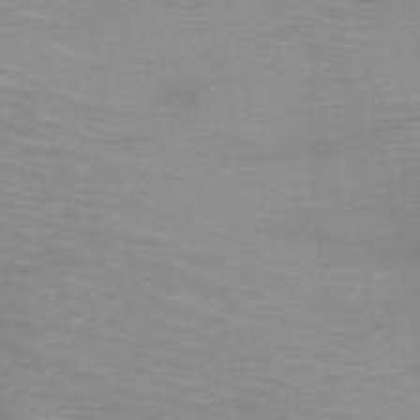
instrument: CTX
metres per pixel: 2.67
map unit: HNb
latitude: -48.1228
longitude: -46.5924
